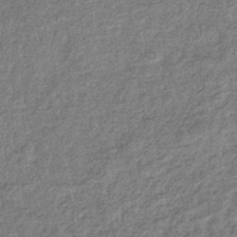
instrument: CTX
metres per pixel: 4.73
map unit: eHb
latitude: -36.5762
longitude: 79.0297
